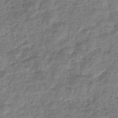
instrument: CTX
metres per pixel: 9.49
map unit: eHb
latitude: -34.7274
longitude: 76.2550
